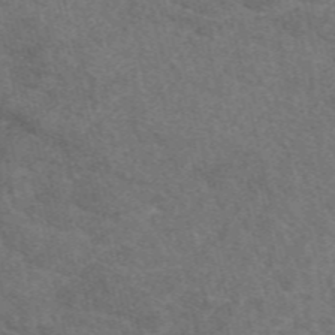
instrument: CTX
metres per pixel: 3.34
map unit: eAb
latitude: 49.3293
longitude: 112.0850
